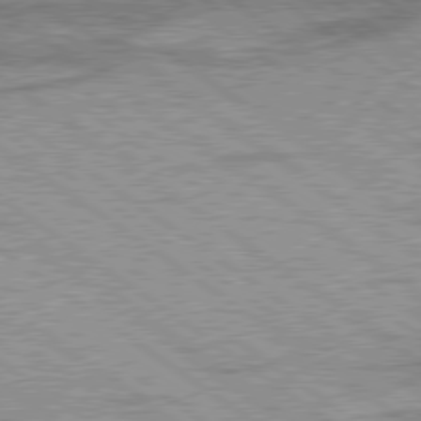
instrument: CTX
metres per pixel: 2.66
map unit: lApd
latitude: 78.6680
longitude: -53.1403
